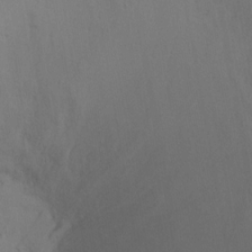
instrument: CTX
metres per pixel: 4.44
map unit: Ht
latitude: -7.7855
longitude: -28.4412
